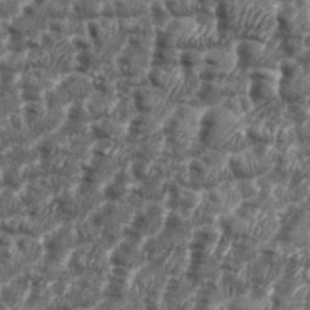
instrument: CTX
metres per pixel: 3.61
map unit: eHh
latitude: 36.1578
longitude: -137.0270
